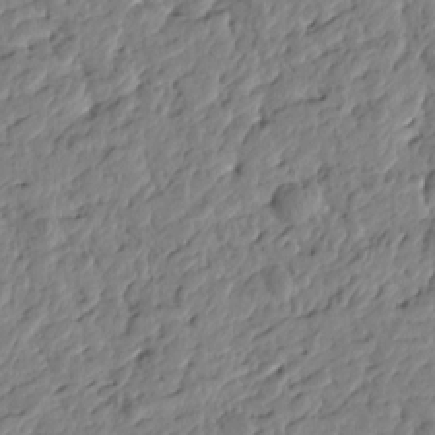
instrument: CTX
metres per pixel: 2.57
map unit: Htu
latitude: -0.9731
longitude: -178.5357
